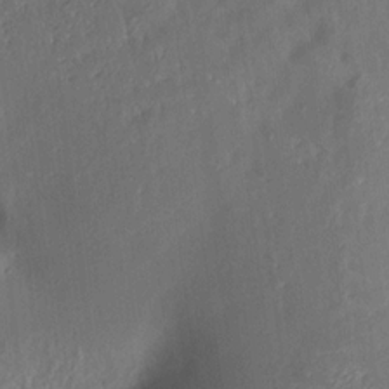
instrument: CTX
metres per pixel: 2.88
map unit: Aa
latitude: 15.4994
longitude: -148.4412
